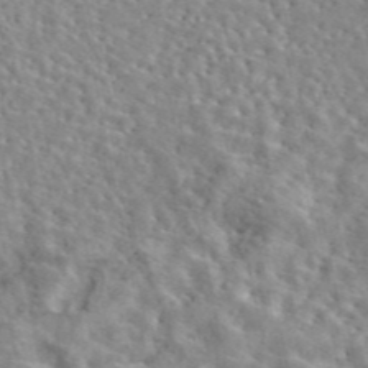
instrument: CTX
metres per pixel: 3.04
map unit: eAb
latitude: 44.8380
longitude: 113.6533
